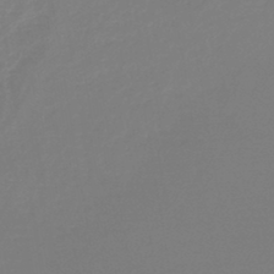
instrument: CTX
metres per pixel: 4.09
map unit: lHb
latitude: -45.4265
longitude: 65.9367
